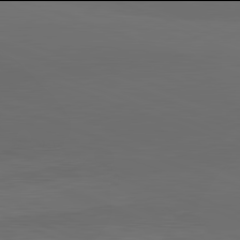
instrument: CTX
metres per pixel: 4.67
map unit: lApd
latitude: 81.9906
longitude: 134.4062
